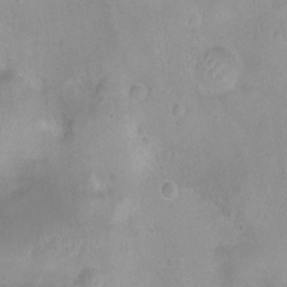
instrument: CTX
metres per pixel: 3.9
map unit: Ht
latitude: -8.2928
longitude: -21.4994
